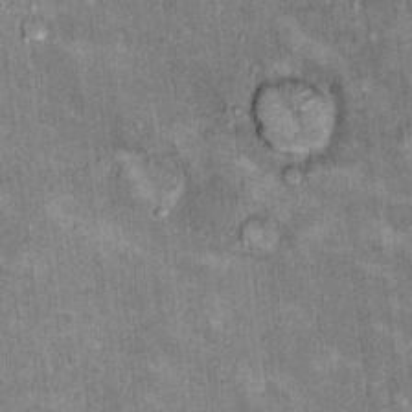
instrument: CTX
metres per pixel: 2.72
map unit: Hto
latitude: 10.4979
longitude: -36.2522
